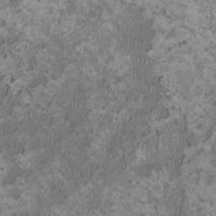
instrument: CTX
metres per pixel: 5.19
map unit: HNhu
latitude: 0.2900
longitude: -1.7071
